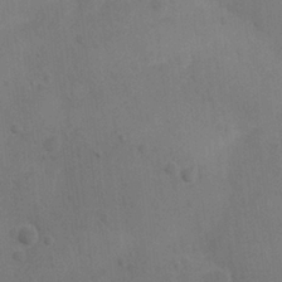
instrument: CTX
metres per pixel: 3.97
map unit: Nhu
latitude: 6.4601
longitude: -24.2900
